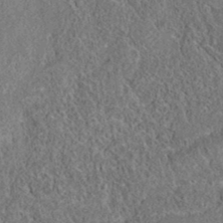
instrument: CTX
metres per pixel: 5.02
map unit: eAb
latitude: 36.2334
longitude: 112.0094
